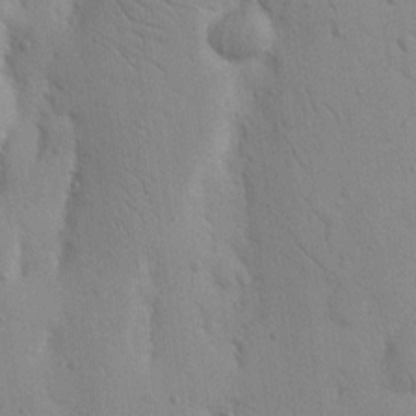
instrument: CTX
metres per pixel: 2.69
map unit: Nhu
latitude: 16.9136
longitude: -78.2145
